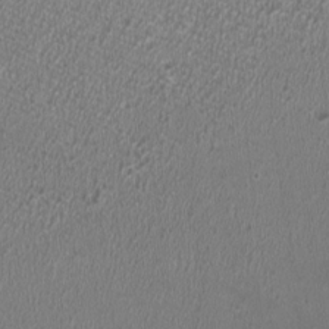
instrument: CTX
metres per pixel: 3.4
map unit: HNhu
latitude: 0.3278
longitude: -0.6679
